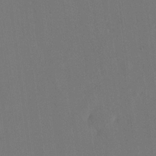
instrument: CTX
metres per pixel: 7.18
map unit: eHh
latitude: 18.4412
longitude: -67.6693
